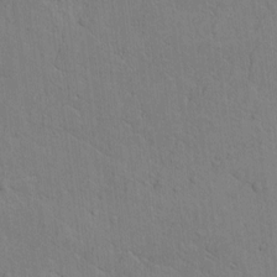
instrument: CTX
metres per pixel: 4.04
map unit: Htu
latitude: -3.6721
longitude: 170.3684
